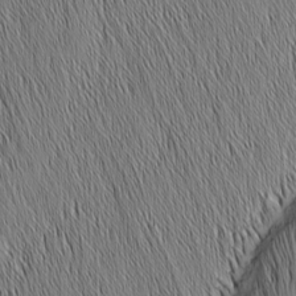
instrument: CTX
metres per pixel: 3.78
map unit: Nhu
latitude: -5.8800
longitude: -152.0255
